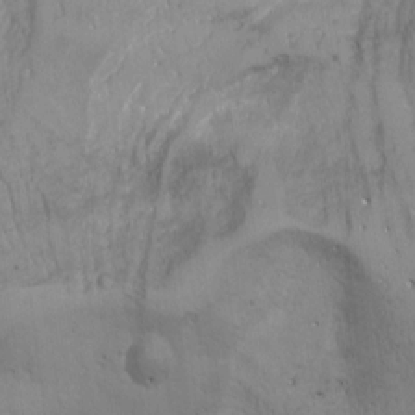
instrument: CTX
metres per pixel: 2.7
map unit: Nhu
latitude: -8.7652
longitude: -44.4223
